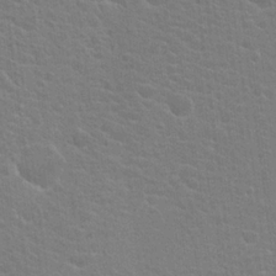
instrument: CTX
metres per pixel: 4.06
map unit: Hto
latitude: 20.9892
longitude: -39.8961
